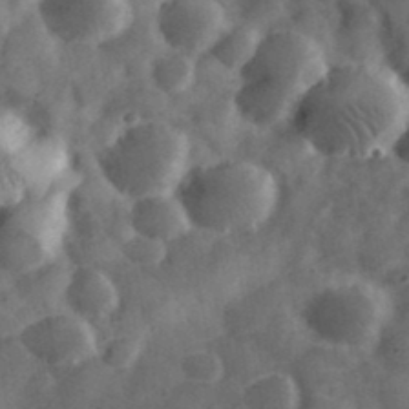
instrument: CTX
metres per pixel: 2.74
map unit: eHh
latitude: 37.1970
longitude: -67.8394
